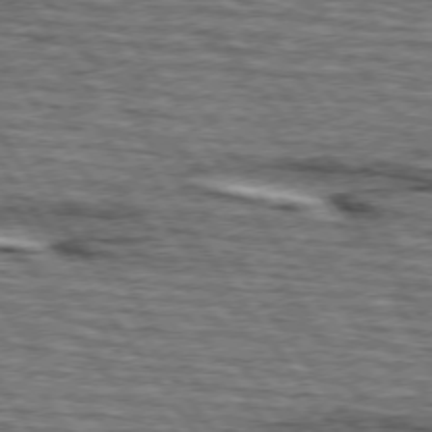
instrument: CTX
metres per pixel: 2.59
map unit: lApd
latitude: 75.0081
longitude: -73.0648
